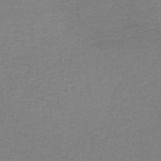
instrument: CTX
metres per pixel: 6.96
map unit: HNb
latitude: -35.8989
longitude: 53.8800
